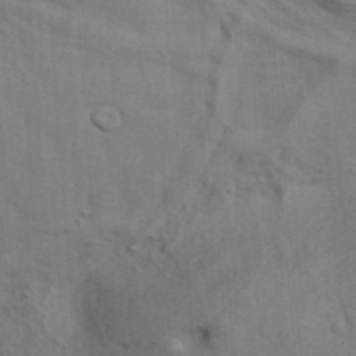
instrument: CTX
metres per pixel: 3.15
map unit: Aa
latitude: 32.5168
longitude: -135.3670
